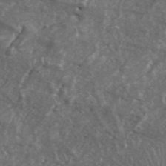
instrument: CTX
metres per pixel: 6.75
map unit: ANa
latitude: 46.1200
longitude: 27.4643
